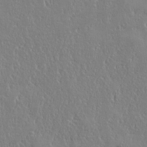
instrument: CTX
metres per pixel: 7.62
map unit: eHh
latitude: 34.4979
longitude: -134.3278
